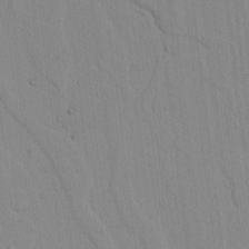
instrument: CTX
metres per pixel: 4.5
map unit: lAvf
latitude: 7.3860
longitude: 168.9541
